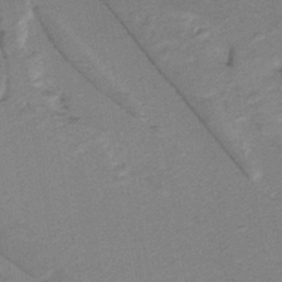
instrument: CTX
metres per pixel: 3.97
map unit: lHb
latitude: -39.0487
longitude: 54.7085
